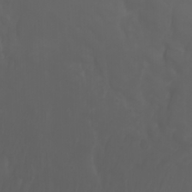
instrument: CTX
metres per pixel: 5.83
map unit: Nhu
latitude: -7.4832
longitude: -81.8016
